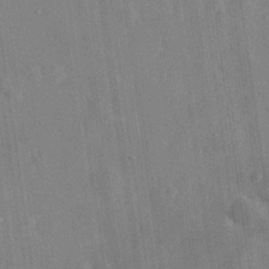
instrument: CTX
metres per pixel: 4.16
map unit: eHh
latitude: 30.8947
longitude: -77.8961
